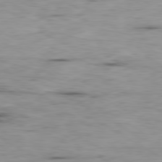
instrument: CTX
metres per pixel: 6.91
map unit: Ap
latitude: -80.1606
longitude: -91.6694
